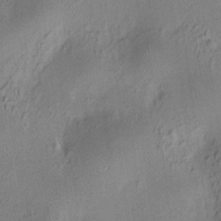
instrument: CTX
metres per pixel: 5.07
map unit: HNhu
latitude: 7.7639
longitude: 12.2929
